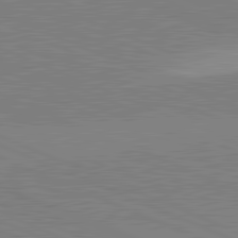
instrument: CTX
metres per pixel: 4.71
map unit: lApd
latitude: 82.1577
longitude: 148.0283
